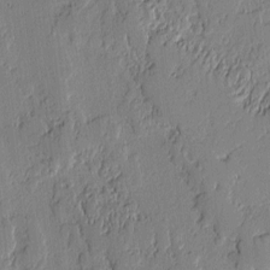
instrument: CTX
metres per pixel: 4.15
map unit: lAvf
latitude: -1.1432
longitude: -107.4426
